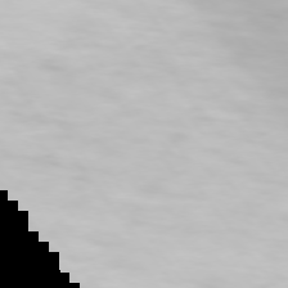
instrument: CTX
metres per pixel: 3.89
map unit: Hpe
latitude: 74.1767
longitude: -129.1592
